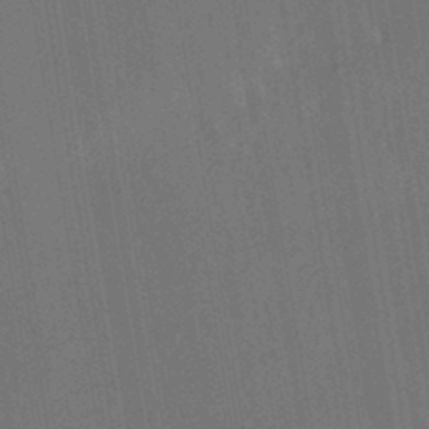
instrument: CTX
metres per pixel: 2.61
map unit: HNhu
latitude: -42.3495
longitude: 94.3117
